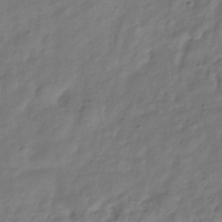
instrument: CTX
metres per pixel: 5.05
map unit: Hve
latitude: -32.9731
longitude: 91.7289
